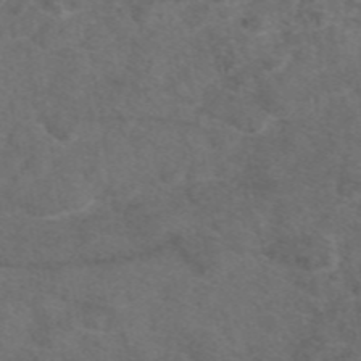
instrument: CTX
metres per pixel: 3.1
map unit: eAb
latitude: 47.6883
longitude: 111.0486
